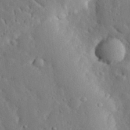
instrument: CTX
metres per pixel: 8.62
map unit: lHvf
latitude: 32.9136
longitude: -83.1592
